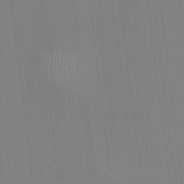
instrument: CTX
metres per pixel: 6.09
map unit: HNhu
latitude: 0.2900
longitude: -5.2159
